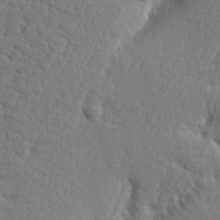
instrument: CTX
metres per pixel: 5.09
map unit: Aa
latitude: 15.6883
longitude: -141.8772
